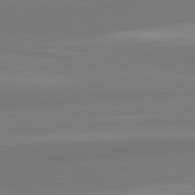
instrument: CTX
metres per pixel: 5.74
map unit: lApd
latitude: 82.1577
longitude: 178.0850
